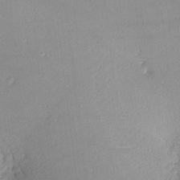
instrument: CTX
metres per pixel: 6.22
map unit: lHvf
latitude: -13.0487
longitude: -102.4034
